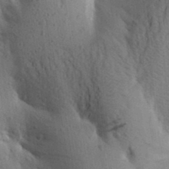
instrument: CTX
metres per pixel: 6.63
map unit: Aa
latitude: 25.8205
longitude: -148.9514
